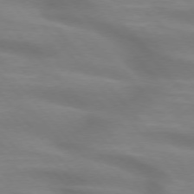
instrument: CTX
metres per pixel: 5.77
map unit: lApd
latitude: 74.8002
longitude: -60.6490
